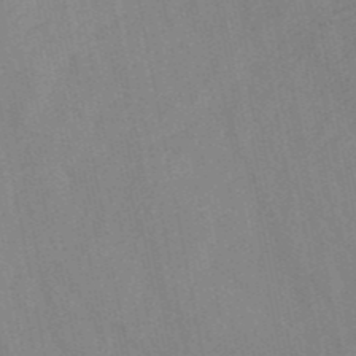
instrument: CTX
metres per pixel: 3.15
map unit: HNb
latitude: -52.4629
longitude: -49.8394
